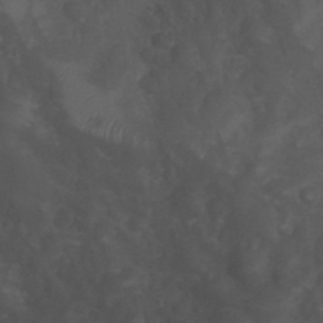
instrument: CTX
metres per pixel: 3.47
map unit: Nhu
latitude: 28.4601
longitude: -56.3089
